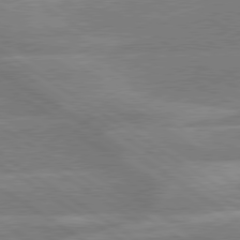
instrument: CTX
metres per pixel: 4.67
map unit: lApd
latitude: 79.3482
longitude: -122.9703
